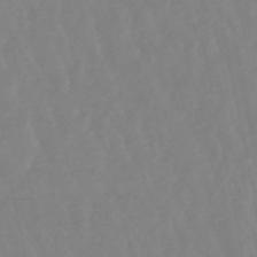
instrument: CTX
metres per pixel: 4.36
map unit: lHb
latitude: -48.6519
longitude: 78.7463
